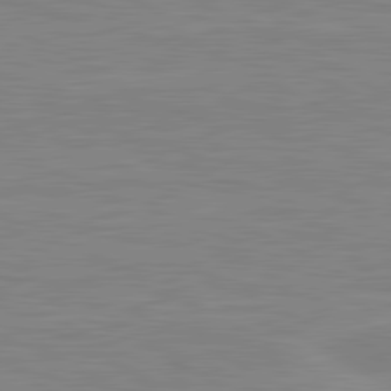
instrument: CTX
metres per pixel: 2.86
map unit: lApd
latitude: 81.0269
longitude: 171.0298
